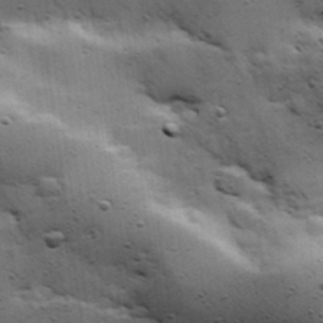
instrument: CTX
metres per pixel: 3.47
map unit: Hve
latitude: 23.9717
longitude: -96.3089
